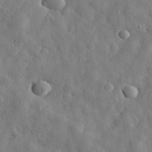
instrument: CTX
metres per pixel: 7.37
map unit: eHh
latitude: 30.4412
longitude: -73.7261
